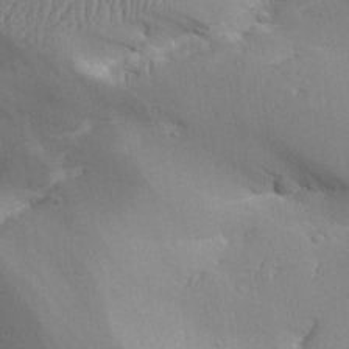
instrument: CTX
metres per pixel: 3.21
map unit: Aa
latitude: 27.8017
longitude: -129.3670
